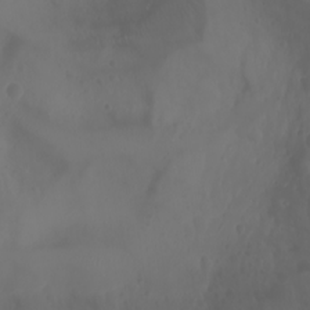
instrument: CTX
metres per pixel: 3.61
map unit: Htu
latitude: -1.5211
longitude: -76.8758
